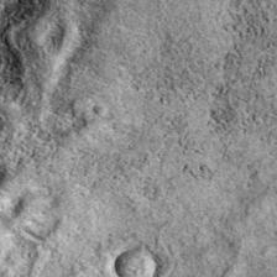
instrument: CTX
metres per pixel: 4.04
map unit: eAb
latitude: 36.4790
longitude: 110.7085
